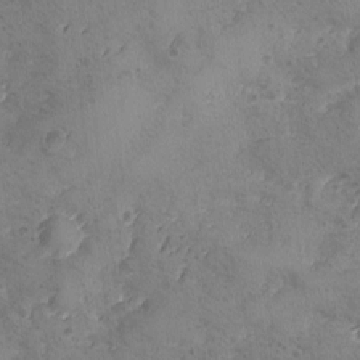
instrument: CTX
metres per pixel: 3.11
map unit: Ave
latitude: -8.4440
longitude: -118.4034
